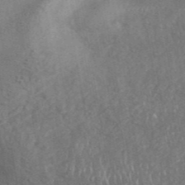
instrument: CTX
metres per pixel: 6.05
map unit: ANa
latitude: 42.6868
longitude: 52.2739
